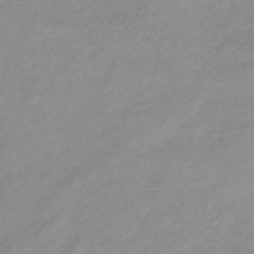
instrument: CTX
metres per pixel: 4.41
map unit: lHb
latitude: -36.7652
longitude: 72.0283
